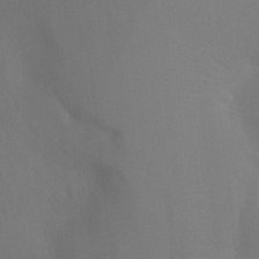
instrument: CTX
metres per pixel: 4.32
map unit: Ht
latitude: -9.1242
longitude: -31.3860
